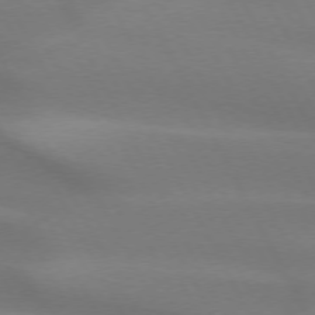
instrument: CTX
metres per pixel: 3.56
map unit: lApd
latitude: 73.3671
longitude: -49.2726
